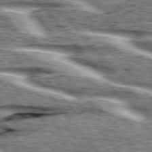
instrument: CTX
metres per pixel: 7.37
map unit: lApd
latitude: 76.1766
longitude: -81.9150
